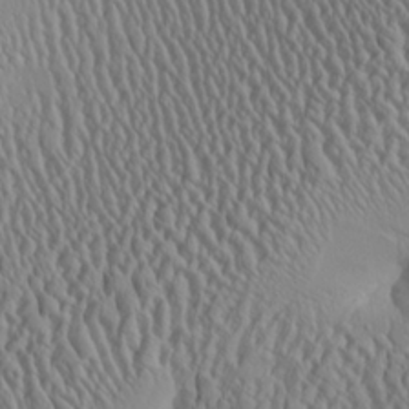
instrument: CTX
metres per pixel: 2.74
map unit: Aa
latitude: 24.5923
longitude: -135.6127
